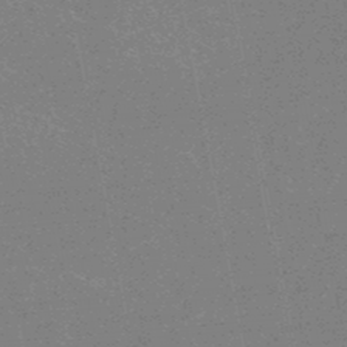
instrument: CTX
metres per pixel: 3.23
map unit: HNhu
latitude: -47.2754
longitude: 99.8422
